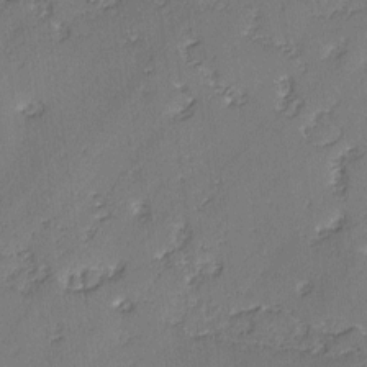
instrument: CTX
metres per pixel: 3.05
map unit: lAvf
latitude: -3.0864
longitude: -107.0836
